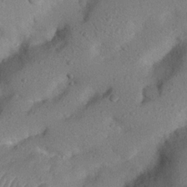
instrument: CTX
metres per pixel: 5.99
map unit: Nhu
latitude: 22.7624
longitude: -74.3467
